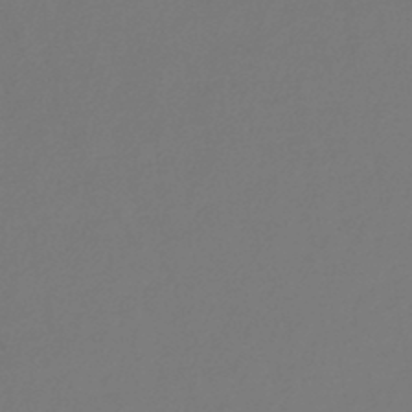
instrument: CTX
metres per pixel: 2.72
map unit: lHb
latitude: -45.4832
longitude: 76.5574
